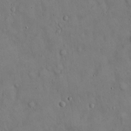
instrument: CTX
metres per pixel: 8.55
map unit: Hto
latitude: 15.1026
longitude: -60.0633
